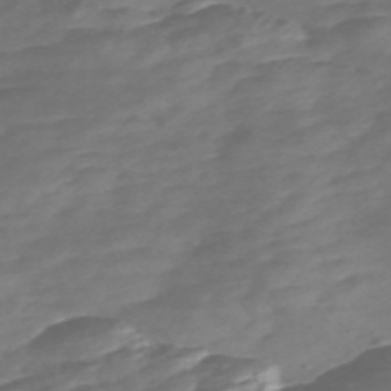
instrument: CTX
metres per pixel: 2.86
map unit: Nve
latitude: -58.6707
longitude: 57.6344
